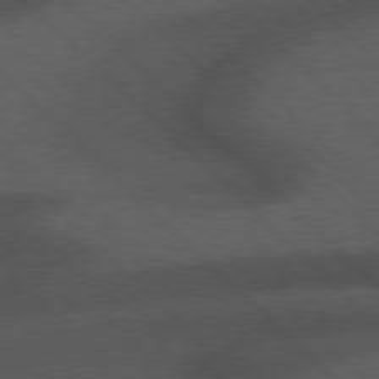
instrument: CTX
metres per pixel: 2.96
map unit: Hpe
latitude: 77.3859
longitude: -153.3104
